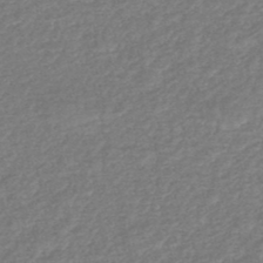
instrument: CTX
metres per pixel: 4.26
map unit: HNhu
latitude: -48.2929
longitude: 96.8786
